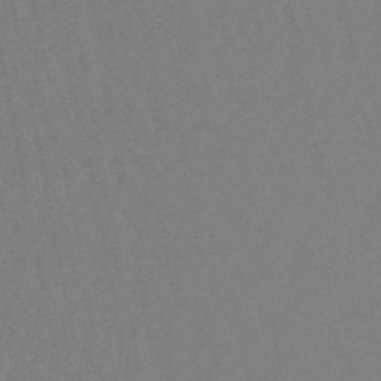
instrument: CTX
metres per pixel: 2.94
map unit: lHb
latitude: -49.6155
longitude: 71.2754
